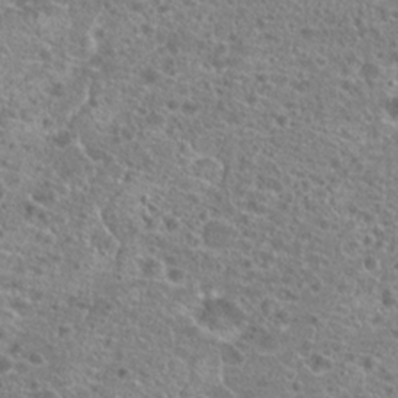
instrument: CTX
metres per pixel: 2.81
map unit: Hto
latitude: 21.0648
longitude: -41.4993
